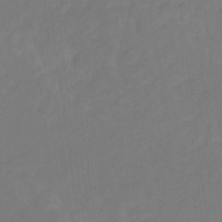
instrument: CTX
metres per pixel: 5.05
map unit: eHb
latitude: -30.7652
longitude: 64.5196
